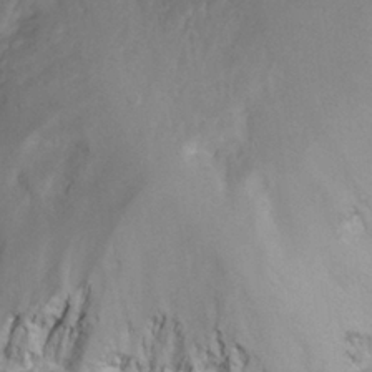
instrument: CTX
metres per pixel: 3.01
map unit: Nhu
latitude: 26.9136
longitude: -52.0633
